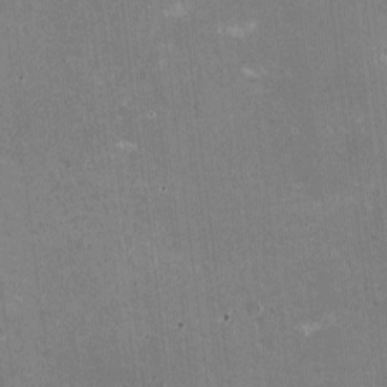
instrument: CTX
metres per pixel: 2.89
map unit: HNhu
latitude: -2.1605
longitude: -3.8394
